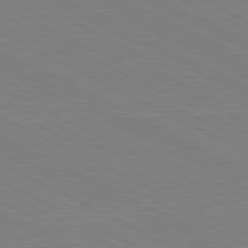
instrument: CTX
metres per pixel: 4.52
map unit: lApd
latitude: 81.0647
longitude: 150.4629
